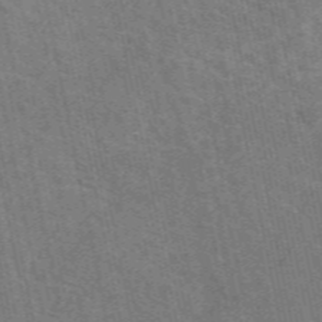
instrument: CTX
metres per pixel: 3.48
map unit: eAb
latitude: 51.0647
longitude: 112.1984
